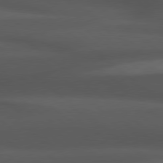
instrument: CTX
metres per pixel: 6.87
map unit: Hpe
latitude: 78.8002
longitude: -162.5357
